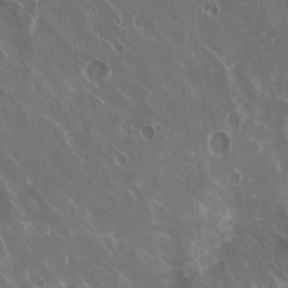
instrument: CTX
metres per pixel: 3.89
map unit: HNhu
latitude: -3.3887
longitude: -1.5371
